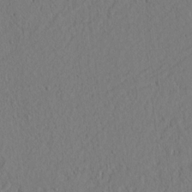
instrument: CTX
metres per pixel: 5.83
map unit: lAvf
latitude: 8.9892
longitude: 165.4833
